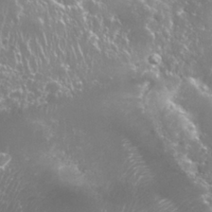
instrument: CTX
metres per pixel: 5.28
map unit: Nhu
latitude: 25.9906
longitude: -60.4412
